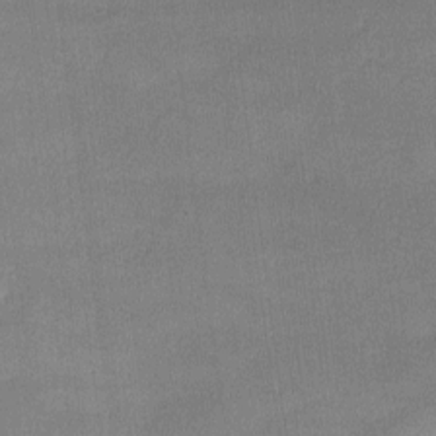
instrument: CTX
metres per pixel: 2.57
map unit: lHvf
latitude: -10.8597
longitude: -99.5938
